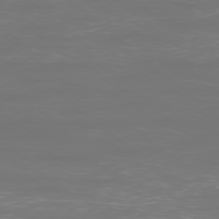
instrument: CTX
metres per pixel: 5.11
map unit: Ap
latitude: -77.7478
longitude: -94.6302
